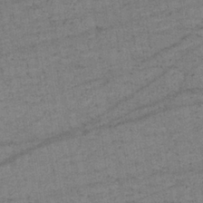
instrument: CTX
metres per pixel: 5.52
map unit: lHb
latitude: -34.3495
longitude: 70.8219
